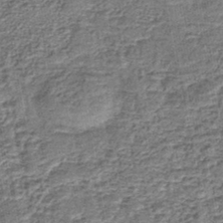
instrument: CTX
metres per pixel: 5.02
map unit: lHb
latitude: -42.3306
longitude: 79.4265
